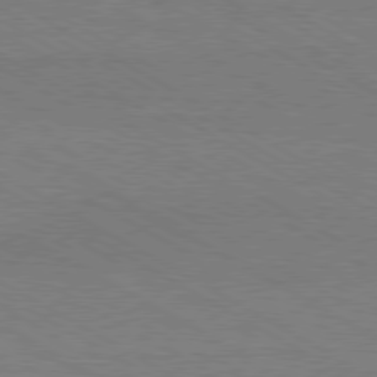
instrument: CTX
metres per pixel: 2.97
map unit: Hpe
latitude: -80.7841
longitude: 19.8611
